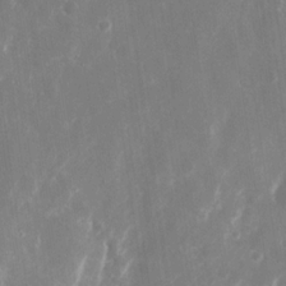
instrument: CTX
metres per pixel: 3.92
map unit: eHh
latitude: 8.6491
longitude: -70.9325
